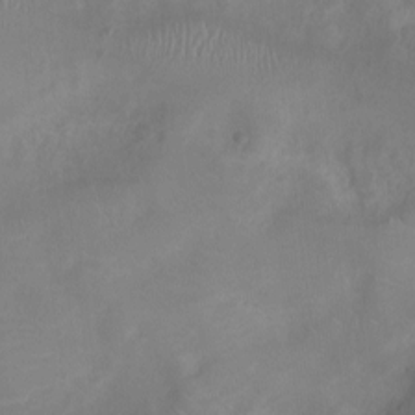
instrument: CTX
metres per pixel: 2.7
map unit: Ht
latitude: -4.5762
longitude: -16.6302
